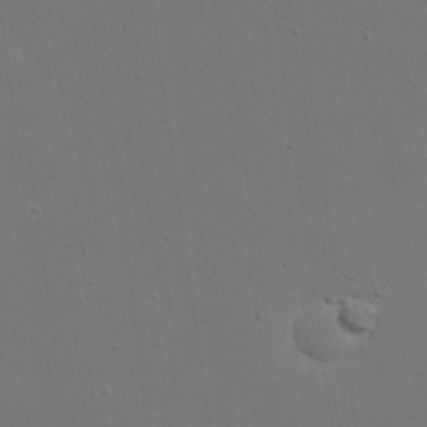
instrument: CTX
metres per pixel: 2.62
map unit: eHh
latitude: 19.9339
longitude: -71.9717
